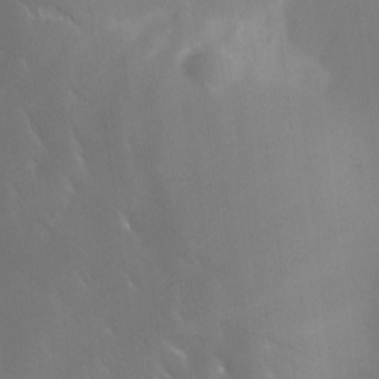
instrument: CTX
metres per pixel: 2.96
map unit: Ave
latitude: -7.6722
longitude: -122.6679
